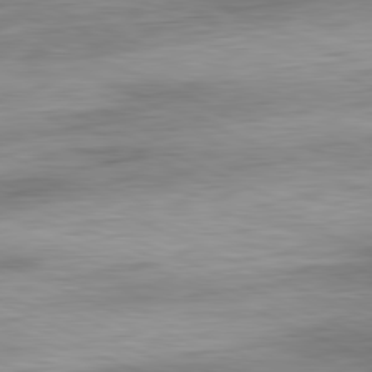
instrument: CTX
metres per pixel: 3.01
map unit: Ap
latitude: -81.5966
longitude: -75.0836
